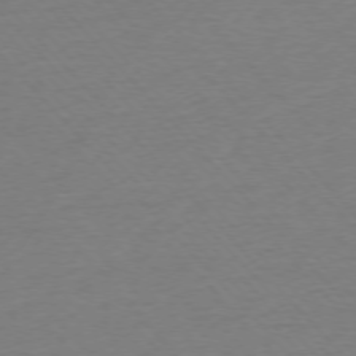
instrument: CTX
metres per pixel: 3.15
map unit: Ap
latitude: -76.1417
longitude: -92.7246
